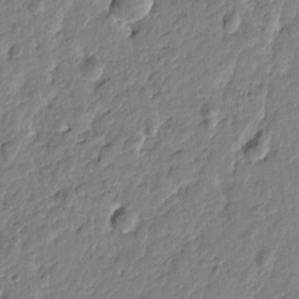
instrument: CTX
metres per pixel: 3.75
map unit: Htu
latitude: -1.4266
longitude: -178.8947
